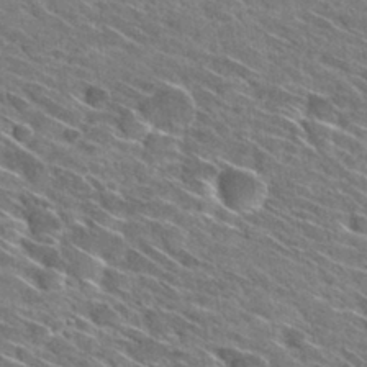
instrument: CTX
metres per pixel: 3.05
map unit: Hto
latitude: 29.8961
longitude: -45.3670
